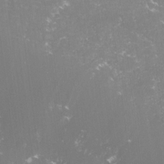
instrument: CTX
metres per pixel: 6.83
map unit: lHvf
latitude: -15.9367
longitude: -101.1025
